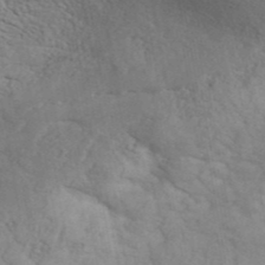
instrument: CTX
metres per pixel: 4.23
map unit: ANa
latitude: 41.8394
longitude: 51.5210
